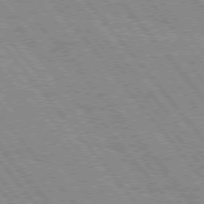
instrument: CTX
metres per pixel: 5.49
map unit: Hpe
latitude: 75.7639
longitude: -150.0444
